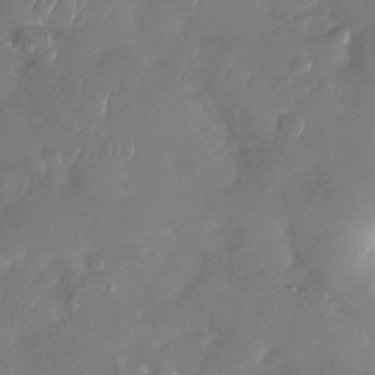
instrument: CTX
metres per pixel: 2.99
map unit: Nhu
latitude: -29.7856
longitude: -60.1389
